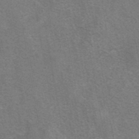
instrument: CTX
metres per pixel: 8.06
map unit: eAb
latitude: 41.8205
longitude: 106.5952
